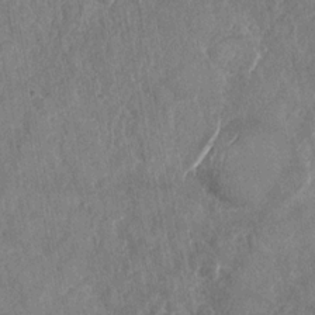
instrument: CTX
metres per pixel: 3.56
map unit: Nhu
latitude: -31.2565
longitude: -61.2159
